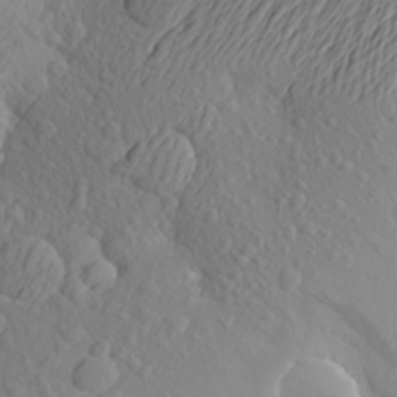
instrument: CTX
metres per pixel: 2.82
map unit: Aa
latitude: 23.9339
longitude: -146.2145
